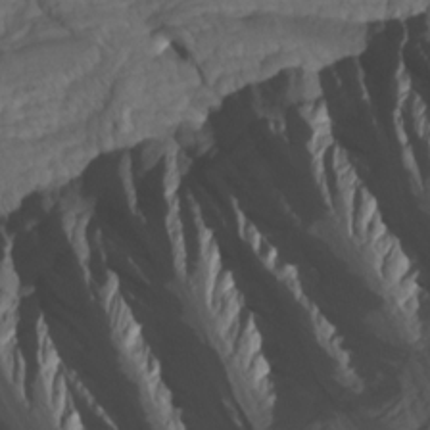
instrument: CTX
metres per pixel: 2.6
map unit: Htu
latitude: -7.1620
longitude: -68.9513
